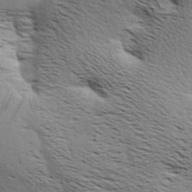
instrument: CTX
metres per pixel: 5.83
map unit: Aa
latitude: 8.7057
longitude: -141.9528
